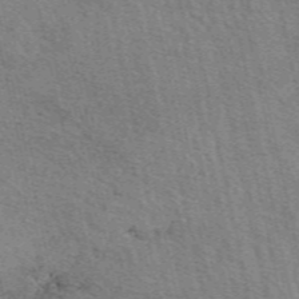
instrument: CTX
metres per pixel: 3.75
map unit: eAb
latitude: 50.4034
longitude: 114.1417
